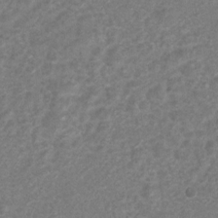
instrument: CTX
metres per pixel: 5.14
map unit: Hto
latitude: 6.8191
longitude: -31.4238
